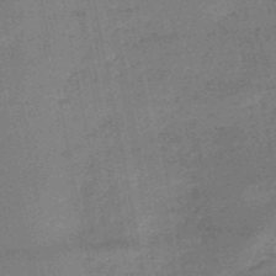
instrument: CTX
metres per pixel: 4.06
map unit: HNb
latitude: -51.1809
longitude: -40.6301
